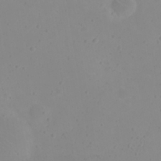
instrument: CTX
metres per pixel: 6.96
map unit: eHh
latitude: 20.9892
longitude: -64.6679
